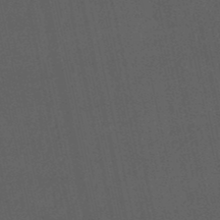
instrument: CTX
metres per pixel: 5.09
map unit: eHb
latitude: -50.7841
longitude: 72.8030
